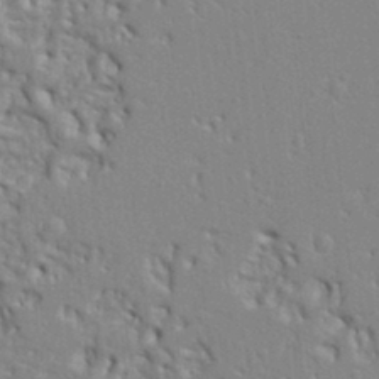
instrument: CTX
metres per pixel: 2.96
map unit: Ht
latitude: 8.5357
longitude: -76.8569
